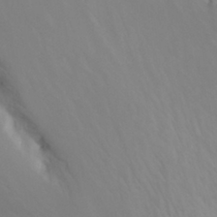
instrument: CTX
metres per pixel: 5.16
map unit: eHh
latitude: 31.4049
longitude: -58.0633
